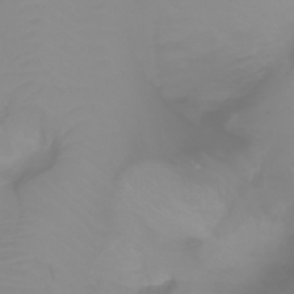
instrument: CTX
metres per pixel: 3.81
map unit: Ht
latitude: -1.9367
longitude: -61.5371
